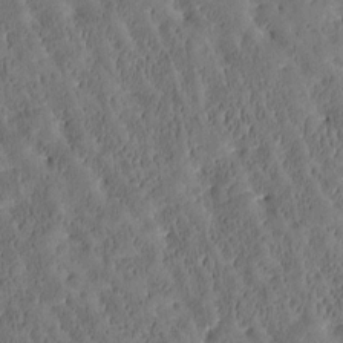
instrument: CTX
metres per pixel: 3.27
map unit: Htu
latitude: -3.3698
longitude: 174.8974
